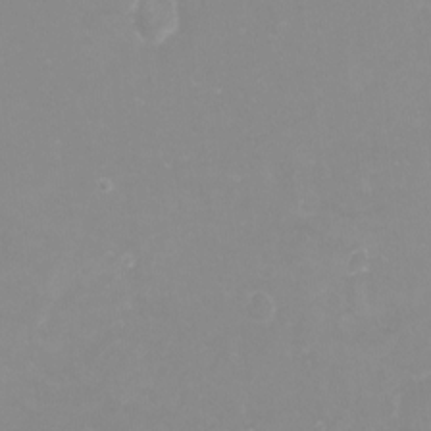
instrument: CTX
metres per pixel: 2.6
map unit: Nhu
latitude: -4.3306
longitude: -76.0822
